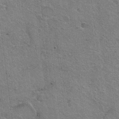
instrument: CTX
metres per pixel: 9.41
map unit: Hto
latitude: 19.3859
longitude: -49.1592
